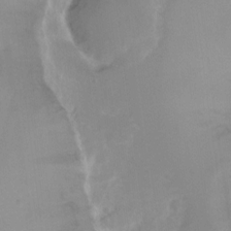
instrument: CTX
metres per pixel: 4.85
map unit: Ht
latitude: -14.9164
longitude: -44.1766
